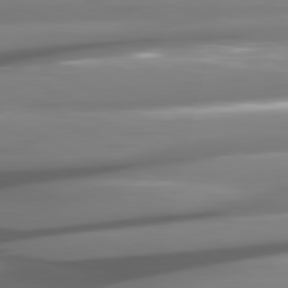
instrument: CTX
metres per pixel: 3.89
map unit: lApd
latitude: 80.8569
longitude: -144.3656
